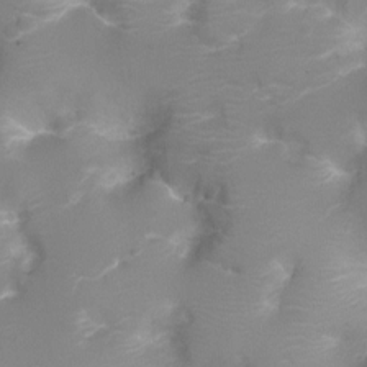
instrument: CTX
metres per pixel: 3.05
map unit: Ht
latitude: -3.1242
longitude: -33.8583
